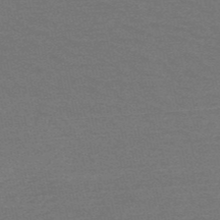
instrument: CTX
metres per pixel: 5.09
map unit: HNb
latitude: -53.3131
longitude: -43.2159
